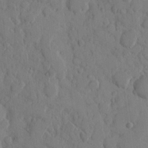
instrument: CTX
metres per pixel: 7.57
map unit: eHh
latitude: 9.0836
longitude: -64.8380
